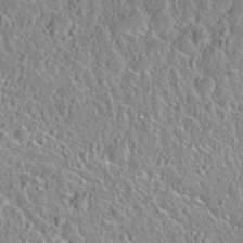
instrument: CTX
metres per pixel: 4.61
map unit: Nhu
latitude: 29.7827
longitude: -53.2915
